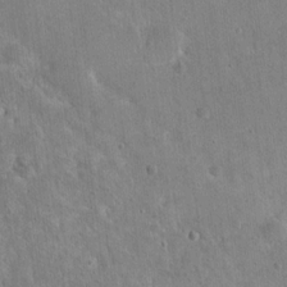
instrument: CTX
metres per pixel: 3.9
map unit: Nhu
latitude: 15.1781
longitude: -29.1592
